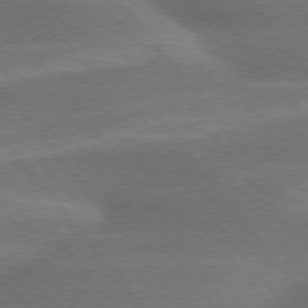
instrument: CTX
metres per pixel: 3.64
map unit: lApd
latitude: 75.5182
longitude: -58.0255
